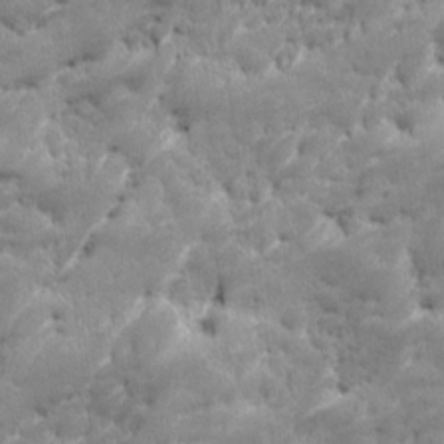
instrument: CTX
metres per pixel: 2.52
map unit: Ave
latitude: 16.8191
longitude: -135.8016
